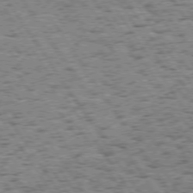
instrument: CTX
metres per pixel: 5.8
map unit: Hpe
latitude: 73.6883
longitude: -135.5560
